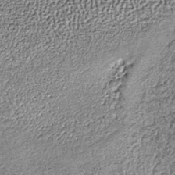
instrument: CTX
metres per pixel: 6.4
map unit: lHb
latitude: -38.3684
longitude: 65.5399
